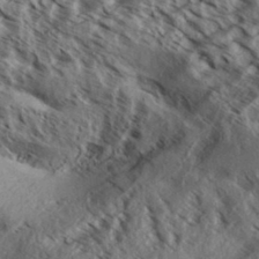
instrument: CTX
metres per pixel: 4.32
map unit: Aa
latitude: 32.2711
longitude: -137.7639
